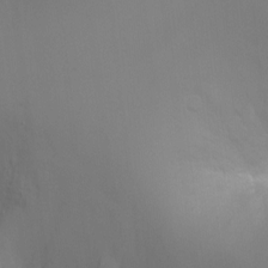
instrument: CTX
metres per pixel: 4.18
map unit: Ht
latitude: -2.5573
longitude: -24.2711
